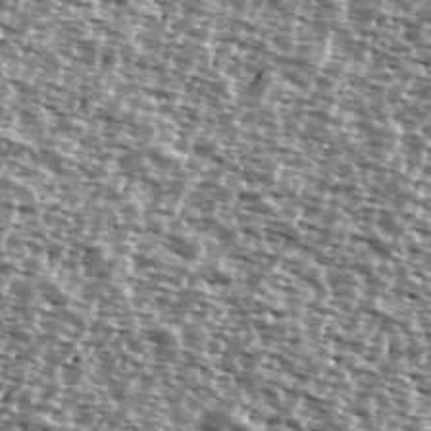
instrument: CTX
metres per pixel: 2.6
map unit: Ave
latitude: 39.0269
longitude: -111.9339
